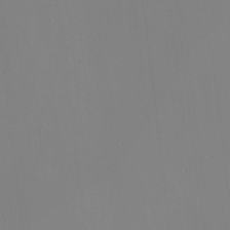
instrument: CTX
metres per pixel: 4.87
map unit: eHh
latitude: -4.2739
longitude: -83.3859
